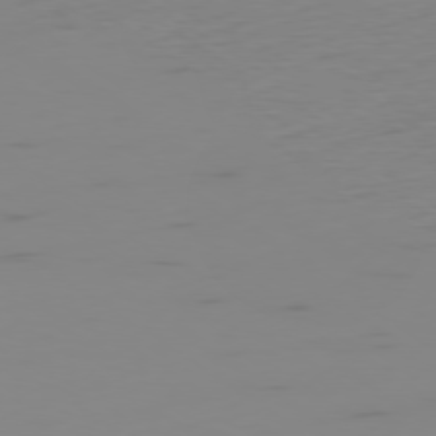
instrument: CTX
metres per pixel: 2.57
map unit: Ap
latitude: -79.1242
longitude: -94.2523
